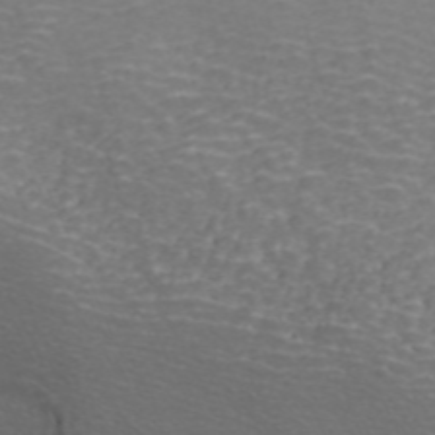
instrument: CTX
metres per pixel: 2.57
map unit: ANa
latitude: 41.1970
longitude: 34.0094
